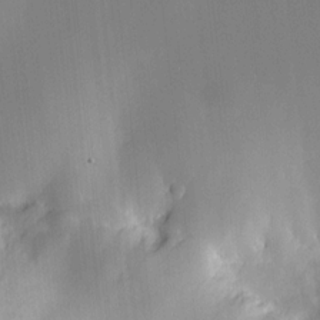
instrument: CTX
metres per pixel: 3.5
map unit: HNhu
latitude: 8.6680
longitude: 9.7478
